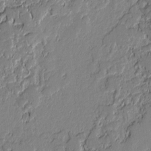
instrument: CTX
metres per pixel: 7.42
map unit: lAvf
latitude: -0.8597
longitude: -108.4223
